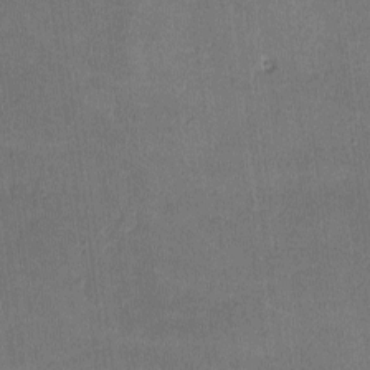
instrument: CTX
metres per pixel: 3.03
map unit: lHvf
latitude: -11.0864
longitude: -100.8002
